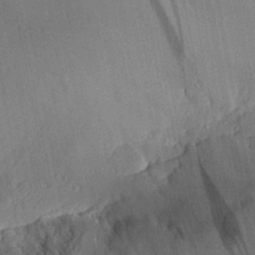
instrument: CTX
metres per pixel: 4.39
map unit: Aa
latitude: 28.4790
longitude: -134.9891
